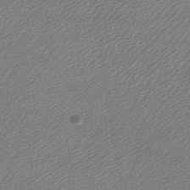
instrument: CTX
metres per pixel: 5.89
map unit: lHb
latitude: -44.9353
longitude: 61.7478
